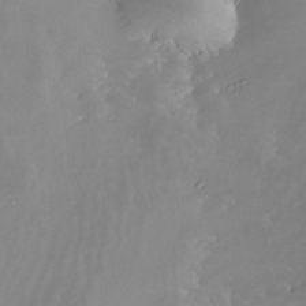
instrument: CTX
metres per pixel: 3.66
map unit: Nhe
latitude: -31.7477
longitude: -116.3278
